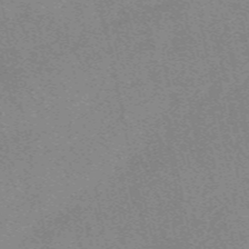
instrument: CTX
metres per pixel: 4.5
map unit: eAb
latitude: 49.8205
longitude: 109.3887
